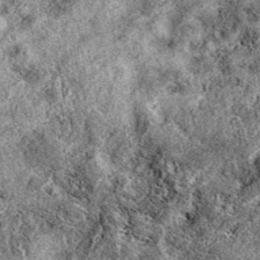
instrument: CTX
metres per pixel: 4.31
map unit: eAb
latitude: 38.9325
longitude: 111.5588
